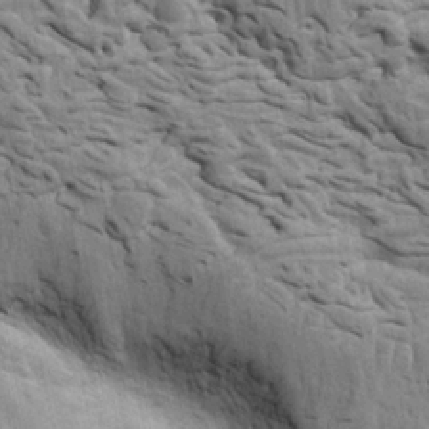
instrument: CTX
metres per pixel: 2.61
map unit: Htu
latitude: -3.5399
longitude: 150.6896
